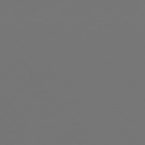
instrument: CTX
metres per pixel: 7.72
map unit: Hpe
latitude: 75.7639
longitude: -127.2915
